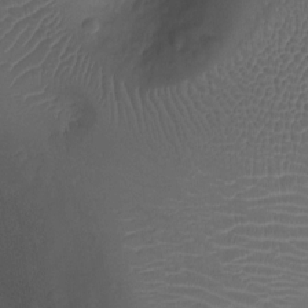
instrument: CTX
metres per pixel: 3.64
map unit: Ht
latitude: -9.4832
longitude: -21.0837
